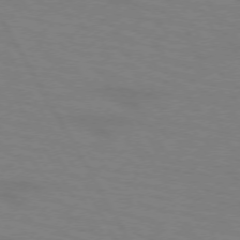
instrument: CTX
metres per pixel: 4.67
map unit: lApd
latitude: 72.2712
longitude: -57.0080
